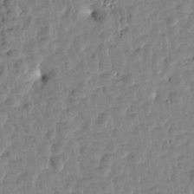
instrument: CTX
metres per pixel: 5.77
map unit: Htu
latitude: 1.7260
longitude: -179.4049
